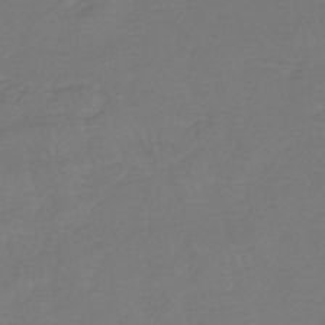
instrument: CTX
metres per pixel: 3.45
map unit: lHb
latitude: -45.7100
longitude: 77.6344
